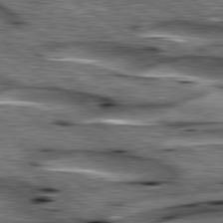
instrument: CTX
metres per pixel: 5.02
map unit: lApd
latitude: 79.8206
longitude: -48.7435
